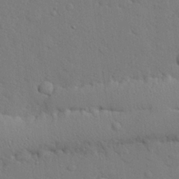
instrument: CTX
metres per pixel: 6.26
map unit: eHh
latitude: 27.9717
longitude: -75.8017
